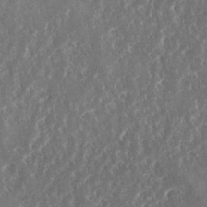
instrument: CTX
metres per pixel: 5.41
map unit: eHh
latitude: 34.7813
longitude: -134.1200
